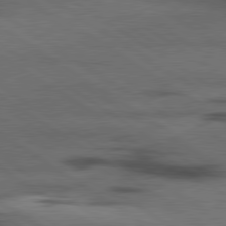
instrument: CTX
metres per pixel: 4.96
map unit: lApd
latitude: 79.7450
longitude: 168.4062
